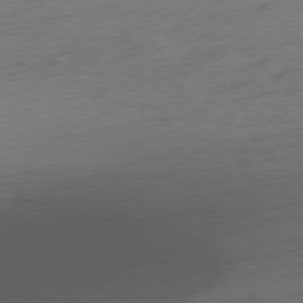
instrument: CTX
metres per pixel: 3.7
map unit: Hpe
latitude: -77.0297
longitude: -13.8772
